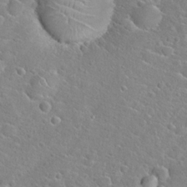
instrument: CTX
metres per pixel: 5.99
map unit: Hto
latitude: 22.4601
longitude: -44.9325
